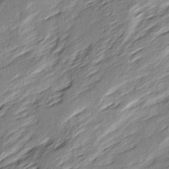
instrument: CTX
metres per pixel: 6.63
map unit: Ave
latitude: 16.0633
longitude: -137.2537
